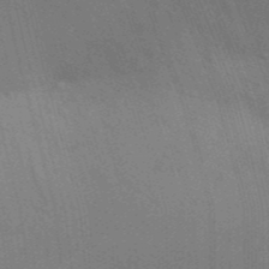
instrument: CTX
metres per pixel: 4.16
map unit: Aa
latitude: 31.5560
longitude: -145.8583
